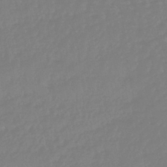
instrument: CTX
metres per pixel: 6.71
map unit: eHb
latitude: -45.7289
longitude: 84.7652
